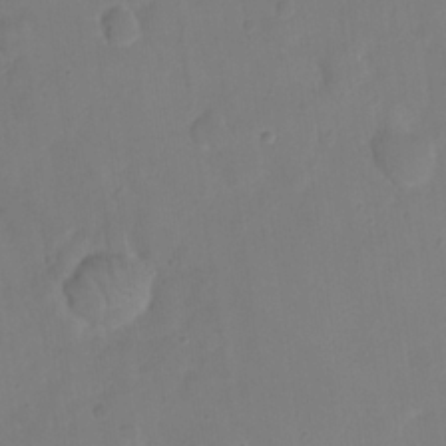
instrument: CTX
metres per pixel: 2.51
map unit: eHh
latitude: 22.2145
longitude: -62.6491
